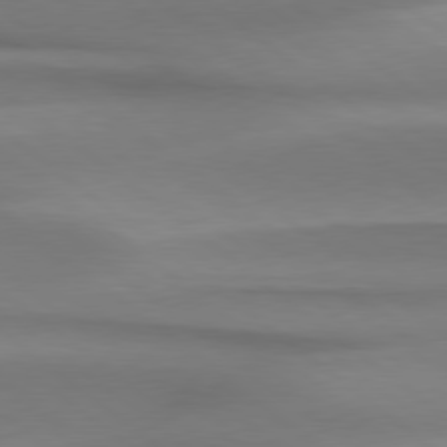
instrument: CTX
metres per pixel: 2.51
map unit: Hpe
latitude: 78.9325
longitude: -133.2726
